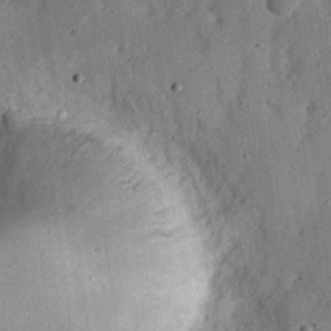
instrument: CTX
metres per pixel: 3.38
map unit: eHh
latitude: 22.2145
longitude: -68.5546
